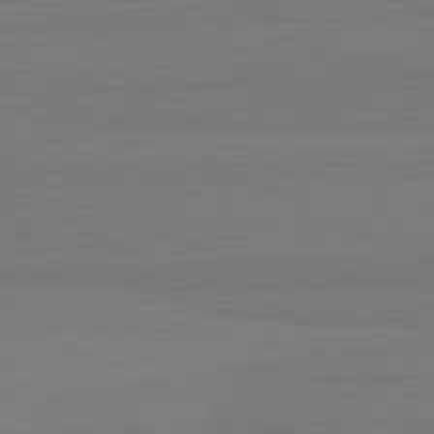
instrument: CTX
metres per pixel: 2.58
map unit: lApd
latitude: 82.2522
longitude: 166.6141
